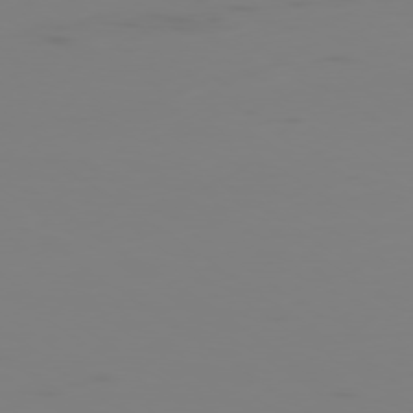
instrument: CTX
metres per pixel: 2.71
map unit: Ap
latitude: -78.5195
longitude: -79.3293
